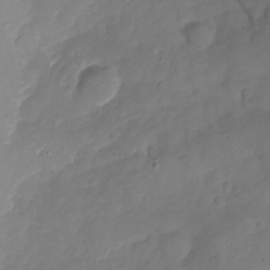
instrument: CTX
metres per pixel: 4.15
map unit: Nhu
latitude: -19.5966
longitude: -57.0647
